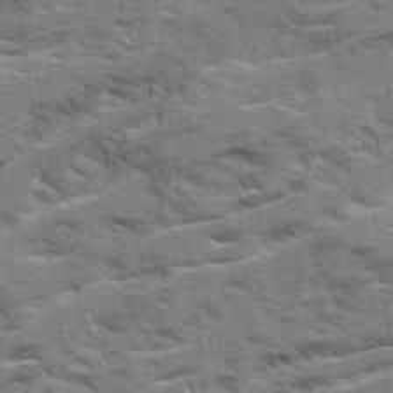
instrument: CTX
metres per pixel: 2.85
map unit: Ave
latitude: 20.8758
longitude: -130.0633
